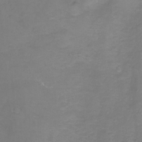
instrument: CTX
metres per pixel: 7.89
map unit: Ht
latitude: -11.1809
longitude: -39.0647
